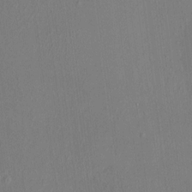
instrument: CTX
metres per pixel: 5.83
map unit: HNhu
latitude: 4.6868
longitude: 7.2565
